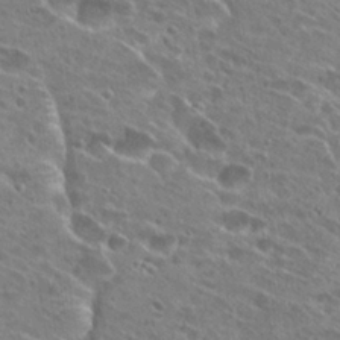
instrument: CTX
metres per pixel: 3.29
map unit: Hto
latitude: 27.3482
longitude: -44.9891
